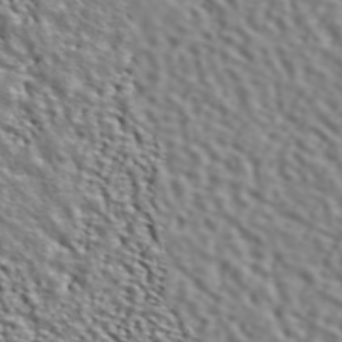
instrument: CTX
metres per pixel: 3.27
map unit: ANa
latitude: 45.7638
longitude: 48.8786
